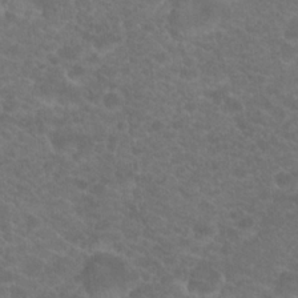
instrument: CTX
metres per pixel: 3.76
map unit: Hto
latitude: 19.4993
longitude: -37.9528
